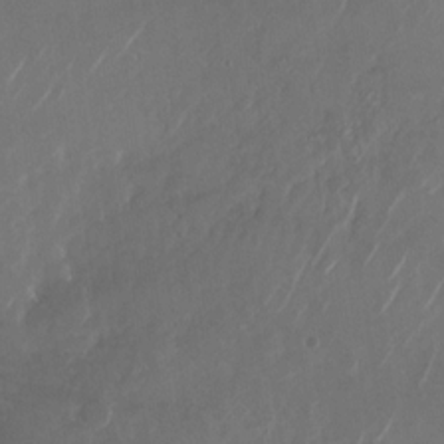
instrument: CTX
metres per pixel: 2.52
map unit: Nhu
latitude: -28.2928
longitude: -70.4223
